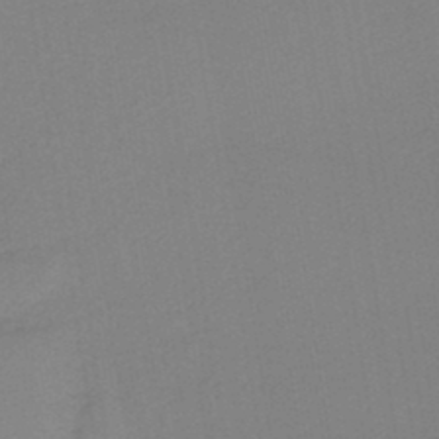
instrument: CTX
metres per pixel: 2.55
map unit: HNb
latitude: -37.1431
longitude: 55.9178
